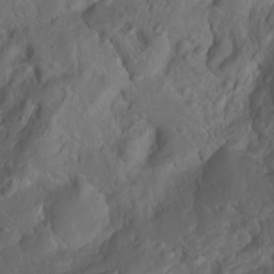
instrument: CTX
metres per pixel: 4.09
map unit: Ht
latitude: -0.6330
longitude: -45.5749
